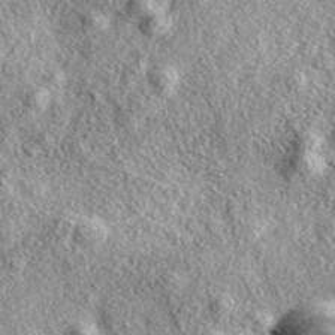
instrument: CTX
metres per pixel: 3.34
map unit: eAb
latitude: 38.1200
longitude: 109.6911
